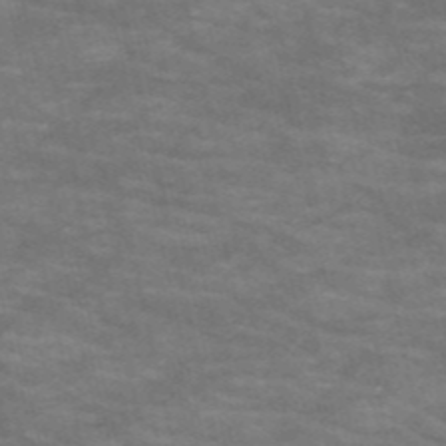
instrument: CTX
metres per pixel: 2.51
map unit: HNb
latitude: -53.5399
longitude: -44.4979
